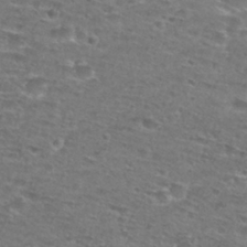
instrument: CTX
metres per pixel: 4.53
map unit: Hto
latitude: 28.2900
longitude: -48.0633
